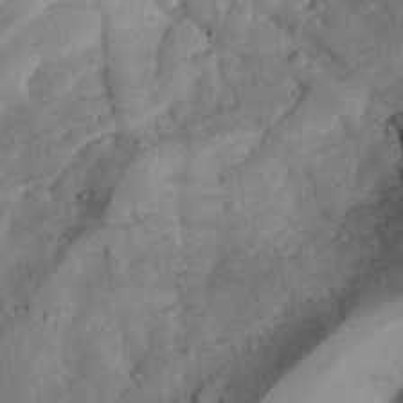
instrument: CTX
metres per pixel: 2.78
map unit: Aa
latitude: 23.8394
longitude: -131.9151
